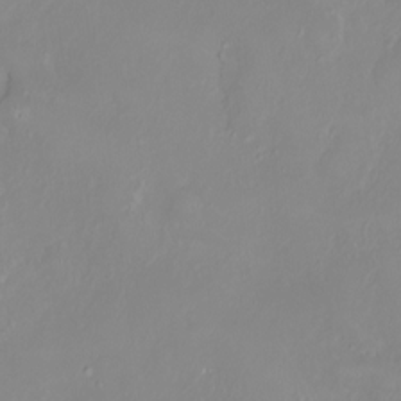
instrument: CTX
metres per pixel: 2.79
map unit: HNhu
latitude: 3.9339
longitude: 7.7100
